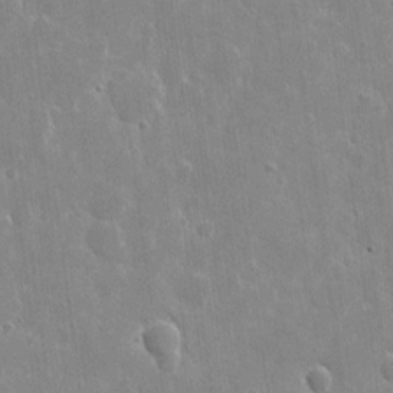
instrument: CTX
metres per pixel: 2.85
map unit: eHh
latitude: 9.7072
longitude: -69.9906
